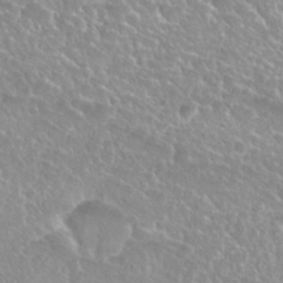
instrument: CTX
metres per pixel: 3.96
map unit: Nhu
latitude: 27.5560
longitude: -51.1592
